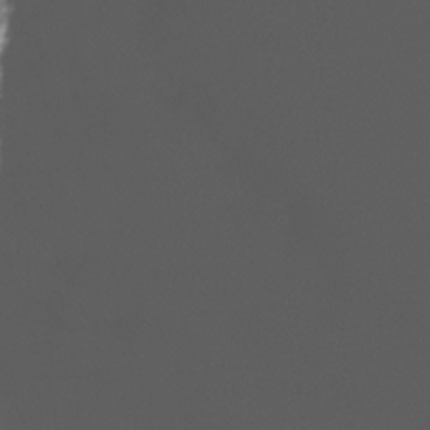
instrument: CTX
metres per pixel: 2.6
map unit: Nhu
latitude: -12.9542
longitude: -51.1970
